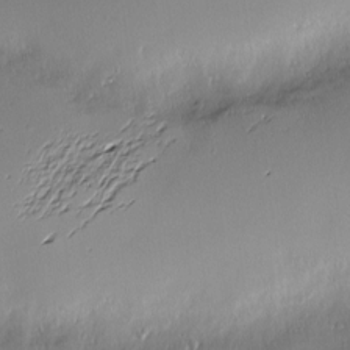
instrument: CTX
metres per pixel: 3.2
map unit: Nve
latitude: -9.2376
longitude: 173.3321
